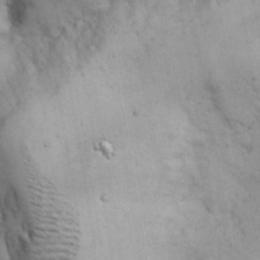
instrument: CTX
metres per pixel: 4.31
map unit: Nhu
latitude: 26.8002
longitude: -68.2712
